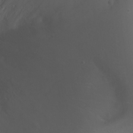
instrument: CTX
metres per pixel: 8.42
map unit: Ht
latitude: -0.5763
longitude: -45.9528
